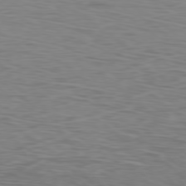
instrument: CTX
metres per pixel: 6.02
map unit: Ap
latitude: -78.2550
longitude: -75.3482
